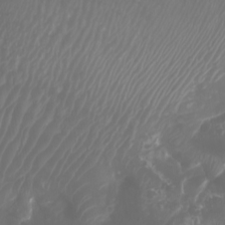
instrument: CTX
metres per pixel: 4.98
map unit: Nhu
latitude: -7.1431
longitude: -74.1578
